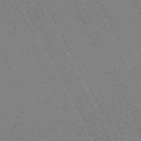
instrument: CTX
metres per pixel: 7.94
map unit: Hpe
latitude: -71.3699
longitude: 9.6344
